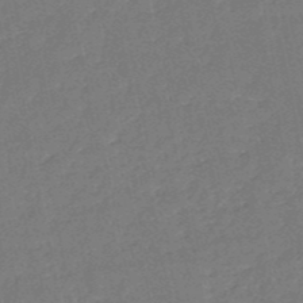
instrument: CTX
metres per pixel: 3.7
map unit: HNb
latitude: -51.6533
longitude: -40.3278
